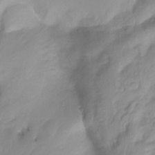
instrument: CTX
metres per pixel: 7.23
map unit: Nhu
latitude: -12.0472
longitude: -63.6127
